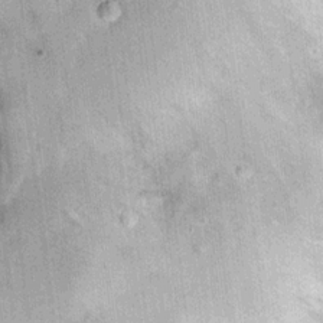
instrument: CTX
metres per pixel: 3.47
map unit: Hto
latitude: 14.3657
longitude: -35.6694
